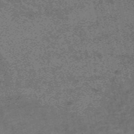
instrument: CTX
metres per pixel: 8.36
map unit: HNb
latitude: -55.7289
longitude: -45.8394
